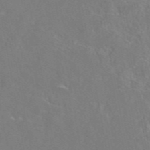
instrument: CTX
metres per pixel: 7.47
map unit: eAb
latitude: 45.9339
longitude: 120.3117
